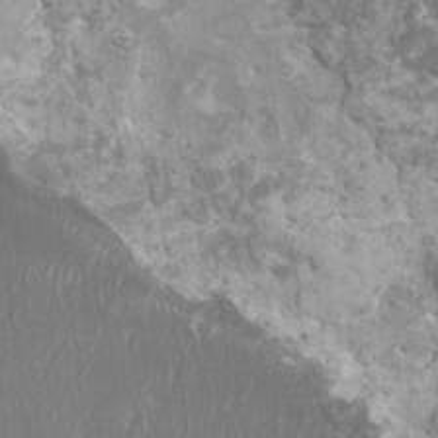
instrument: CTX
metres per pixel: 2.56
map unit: HNhu
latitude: 1.9906
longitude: 0.4251
